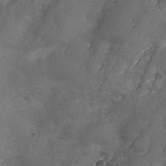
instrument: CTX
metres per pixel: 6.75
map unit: Ave
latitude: -7.5966
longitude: -119.8205
